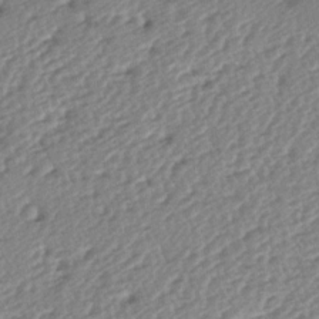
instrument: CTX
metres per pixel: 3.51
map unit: lAa
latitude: -2.5006
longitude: -127.2915
